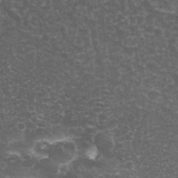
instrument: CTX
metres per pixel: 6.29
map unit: Nhu
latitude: 26.5924
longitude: -65.6505
